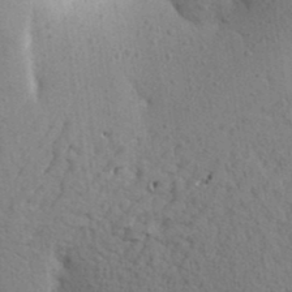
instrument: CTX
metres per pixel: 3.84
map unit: Aa
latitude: 26.1011
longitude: -148.9514
